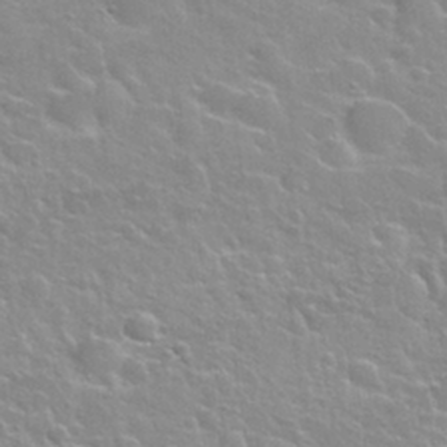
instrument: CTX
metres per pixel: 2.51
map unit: Nhu
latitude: 28.3089
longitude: -53.2915
